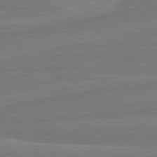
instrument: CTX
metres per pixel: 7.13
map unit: lApd
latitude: 82.0255
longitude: -175.0647
